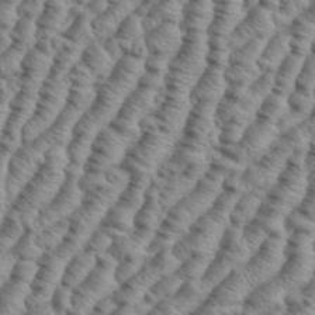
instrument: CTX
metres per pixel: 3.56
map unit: eHh
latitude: 37.4238
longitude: -136.9325
